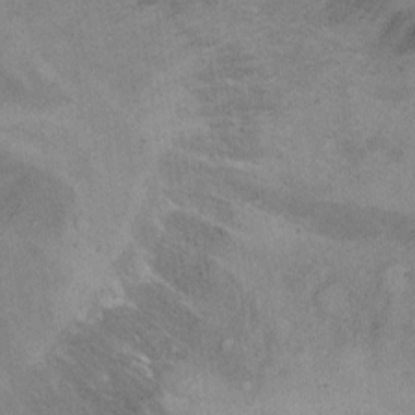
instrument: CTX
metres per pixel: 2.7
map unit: Hto
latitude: 6.2334
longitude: -37.8395
